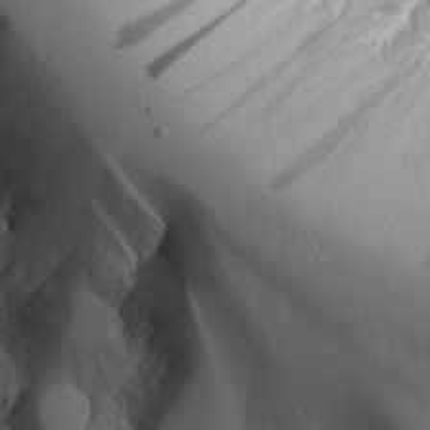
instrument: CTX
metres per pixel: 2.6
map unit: Aa
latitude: 25.3859
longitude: -127.5182
